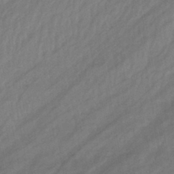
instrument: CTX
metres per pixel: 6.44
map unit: eHb
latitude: -43.2187
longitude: 85.5966
